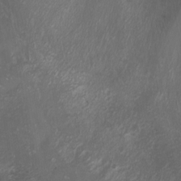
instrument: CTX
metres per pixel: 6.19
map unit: Nhu
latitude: -0.6141
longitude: -78.4412
